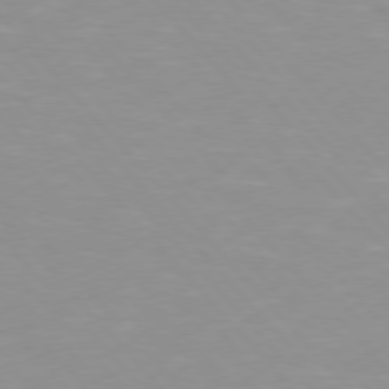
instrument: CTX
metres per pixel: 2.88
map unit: Hpe
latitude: 76.0255
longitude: -155.5182
